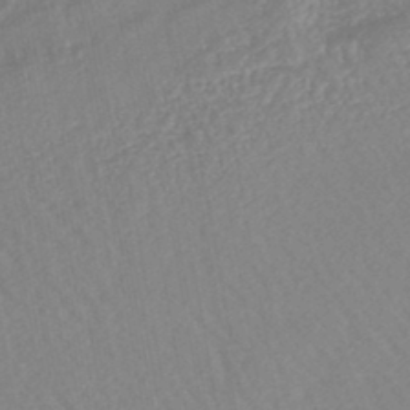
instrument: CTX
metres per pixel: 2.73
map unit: lHb
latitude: -44.0661
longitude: 80.0850
